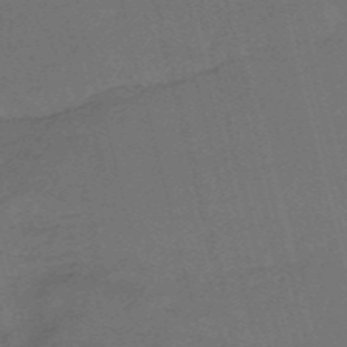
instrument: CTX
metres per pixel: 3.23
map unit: HNb
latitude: -54.8030
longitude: -36.8380
